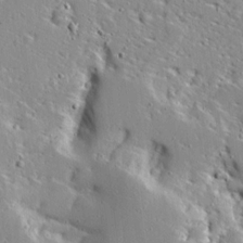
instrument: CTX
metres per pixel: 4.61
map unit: Ave
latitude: 13.2537
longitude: -138.2711
